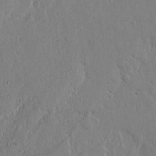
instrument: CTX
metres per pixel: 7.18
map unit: lHvf
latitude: 18.3089
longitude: -114.4789
